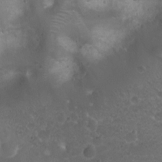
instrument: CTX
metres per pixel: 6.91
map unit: Ht
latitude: 4.0255
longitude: -19.6694
